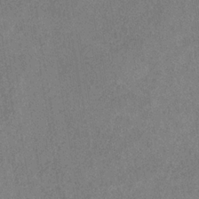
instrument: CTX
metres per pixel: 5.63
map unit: HNb
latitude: -33.1243
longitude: 57.0108
